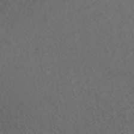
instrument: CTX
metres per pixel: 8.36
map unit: ANa
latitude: 42.9325
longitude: 28.1984
